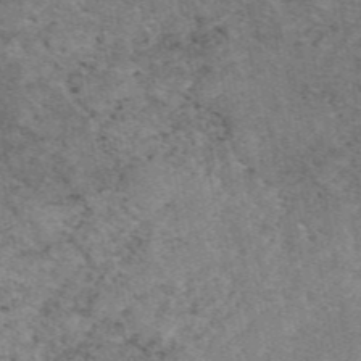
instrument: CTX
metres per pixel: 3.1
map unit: eAb
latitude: 47.3104
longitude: 114.5762
